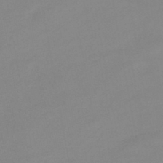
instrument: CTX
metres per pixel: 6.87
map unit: eHb
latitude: -44.8408
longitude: 85.6343
